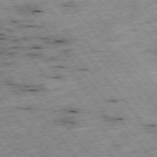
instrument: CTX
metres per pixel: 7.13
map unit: Hpe
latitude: -75.9745
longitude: -22.2145
